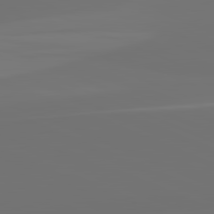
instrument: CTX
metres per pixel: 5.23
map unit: lApd
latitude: 81.9717
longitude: 155.6722
